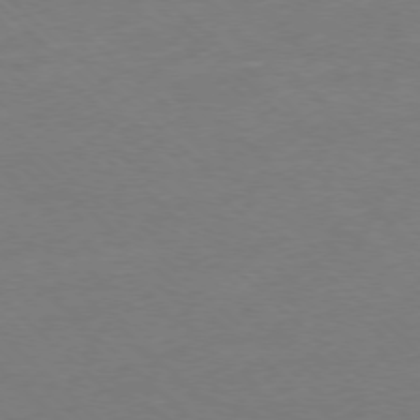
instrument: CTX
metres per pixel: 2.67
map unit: Ap
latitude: -77.4265
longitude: -63.9339
